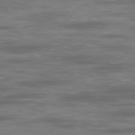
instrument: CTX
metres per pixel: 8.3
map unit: Ap
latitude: -79.5588
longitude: -74.4034
